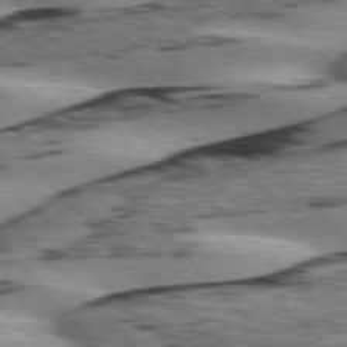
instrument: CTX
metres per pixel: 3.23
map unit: lApd
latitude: 76.0444
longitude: -78.2712
